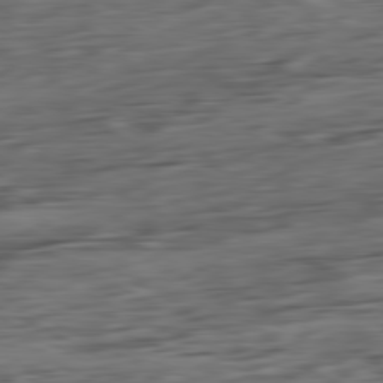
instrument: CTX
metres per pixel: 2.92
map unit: Ap
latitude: -81.1242
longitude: -96.1200
